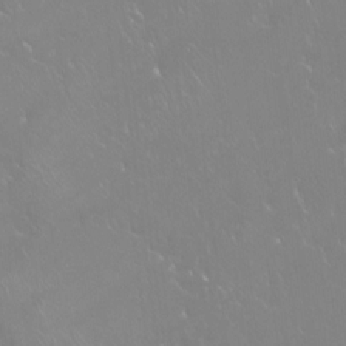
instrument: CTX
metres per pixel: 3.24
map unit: Htu
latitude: -16.2929
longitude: -46.7624
